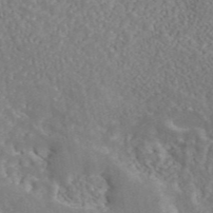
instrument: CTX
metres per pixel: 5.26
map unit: ANa
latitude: 45.1214
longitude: 27.0108
